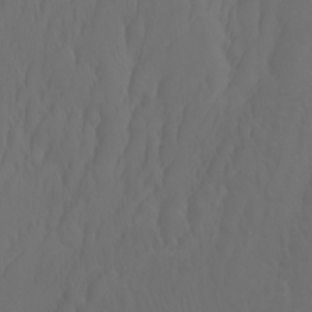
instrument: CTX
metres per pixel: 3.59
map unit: Htu
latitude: -6.2928
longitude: -70.3467
